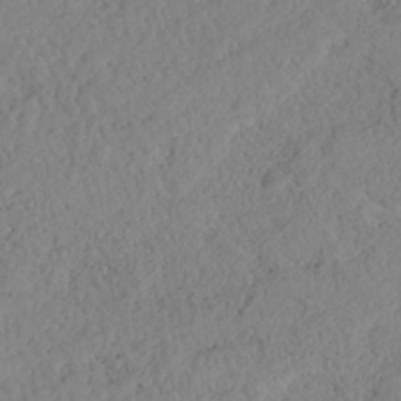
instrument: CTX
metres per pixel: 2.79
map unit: HNhu
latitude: -36.3873
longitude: 33.1620
